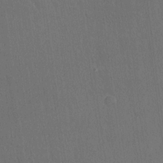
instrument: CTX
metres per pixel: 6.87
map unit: Ave
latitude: 21.2348
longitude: -136.8191
